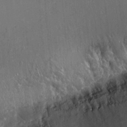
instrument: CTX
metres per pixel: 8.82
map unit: Hto
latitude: 18.1577
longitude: -56.8191
